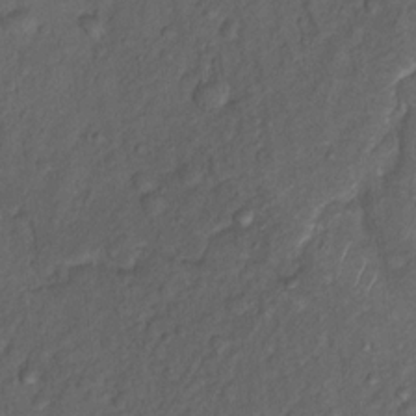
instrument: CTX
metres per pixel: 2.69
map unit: Nhu
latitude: 12.7435
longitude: -28.6490
